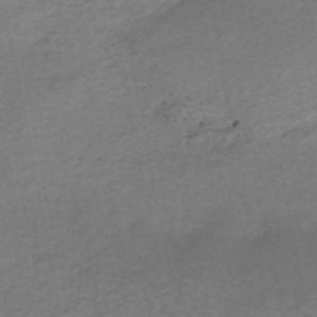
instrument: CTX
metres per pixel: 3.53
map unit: HNhu
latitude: -48.6519
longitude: 101.4454
